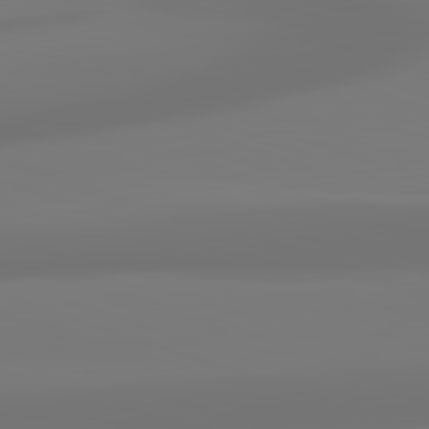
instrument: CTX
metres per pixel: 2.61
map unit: lApd
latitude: 83.0647
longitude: -131.5560
